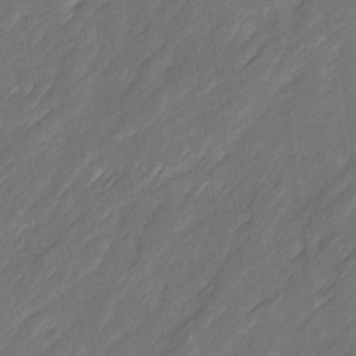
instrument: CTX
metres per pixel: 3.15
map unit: Ave
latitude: 16.3089
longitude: -136.0822
